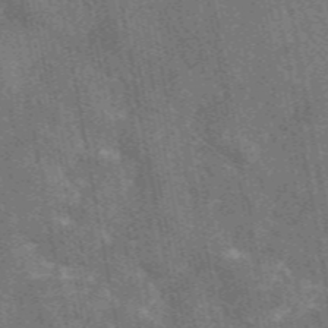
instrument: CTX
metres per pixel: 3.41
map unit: eAb
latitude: 49.9528
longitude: 115.4643
